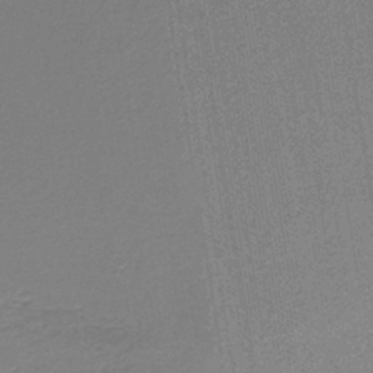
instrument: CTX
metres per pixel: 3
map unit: HNb
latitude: -39.0864
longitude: 50.1795
